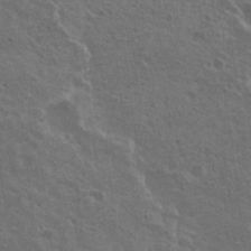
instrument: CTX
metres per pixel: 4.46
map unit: Nhu
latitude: 21.6127
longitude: -30.8380
